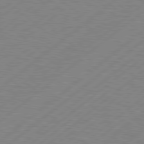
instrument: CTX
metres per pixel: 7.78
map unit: Hpe
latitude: 78.7624
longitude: -121.0459
